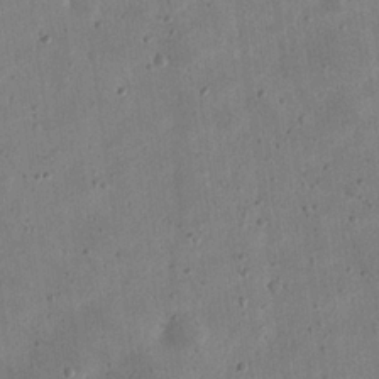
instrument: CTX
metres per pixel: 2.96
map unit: eHh
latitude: 21.5182
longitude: -69.3860
